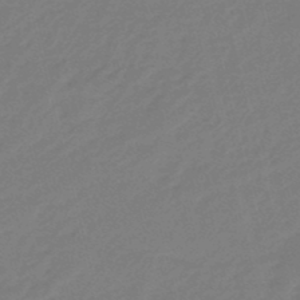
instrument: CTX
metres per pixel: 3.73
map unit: eHb
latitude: -46.9730
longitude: 86.8030
